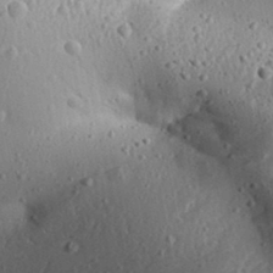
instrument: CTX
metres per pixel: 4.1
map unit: Aa
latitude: 31.3482
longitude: -134.0822
